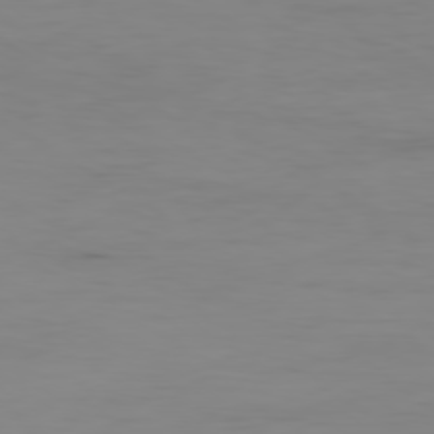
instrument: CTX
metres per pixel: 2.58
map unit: Ap
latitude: -79.5399
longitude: -78.4601
